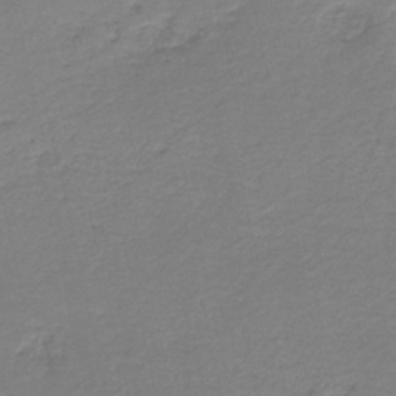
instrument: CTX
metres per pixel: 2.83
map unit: HNb
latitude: -40.9353
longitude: 50.1606
